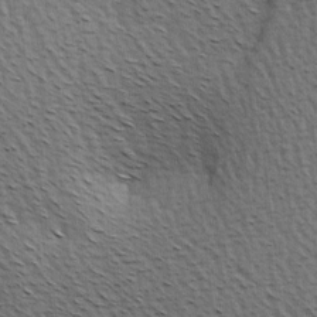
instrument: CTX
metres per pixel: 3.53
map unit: Hve
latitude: 3.3481
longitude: -121.0459
